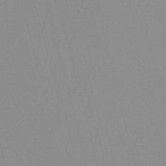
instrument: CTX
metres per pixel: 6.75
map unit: Nve
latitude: -57.5021
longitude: 60.1228
